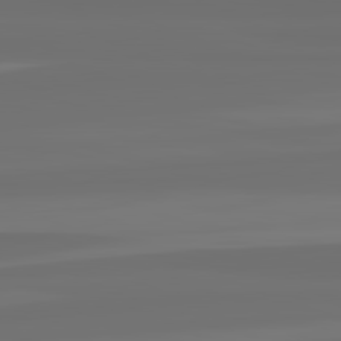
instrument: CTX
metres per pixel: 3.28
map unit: lApd
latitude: 82.5356
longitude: -177.6505
